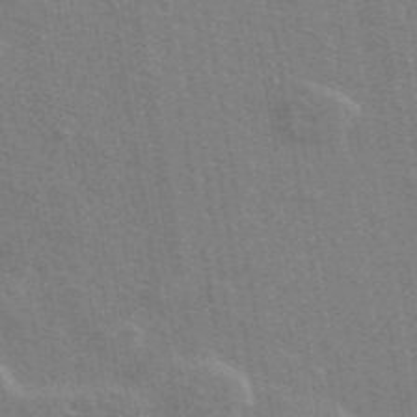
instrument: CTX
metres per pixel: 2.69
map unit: ANa
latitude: 49.4993
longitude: -80.2145
